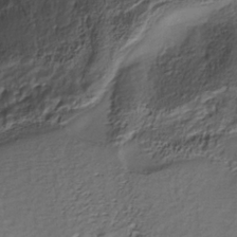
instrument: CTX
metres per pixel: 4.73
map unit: Nhe
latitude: -37.7477
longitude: -112.2711
